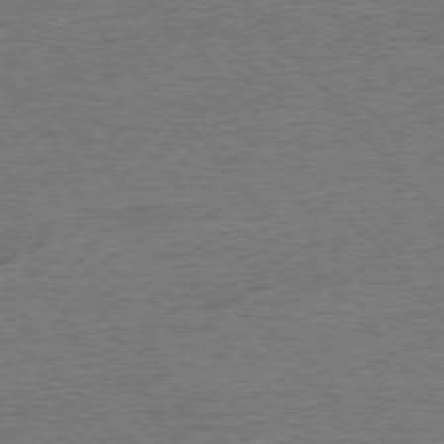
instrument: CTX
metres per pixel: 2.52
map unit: Ap
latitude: -77.0486
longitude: -96.1578
